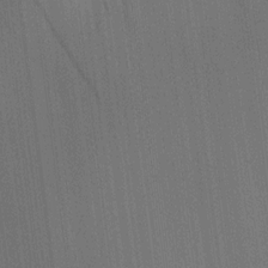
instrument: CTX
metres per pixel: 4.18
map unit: HNhu
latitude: 9.3860
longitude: 14.9164
